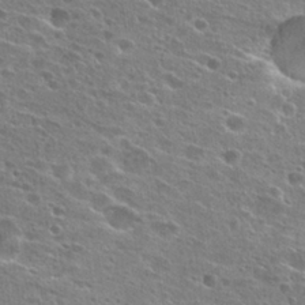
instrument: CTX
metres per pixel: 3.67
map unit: Hto
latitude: 26.4223
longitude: -45.8394
